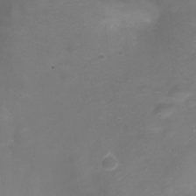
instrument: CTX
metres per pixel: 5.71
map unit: HNhu
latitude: -21.6721
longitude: 84.4062
